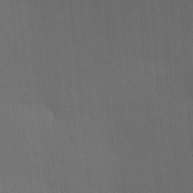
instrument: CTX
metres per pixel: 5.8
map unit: lAa
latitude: 11.8961
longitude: -108.8569
